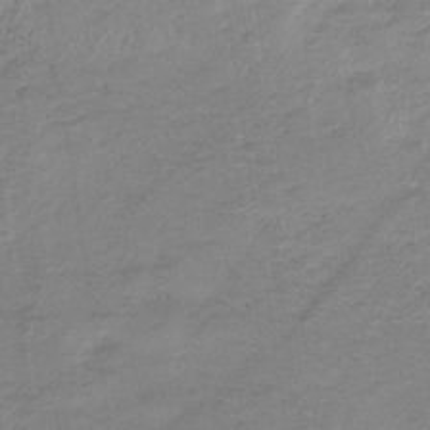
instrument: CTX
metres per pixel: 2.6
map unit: lHb
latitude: -34.0661
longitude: 69.0864
